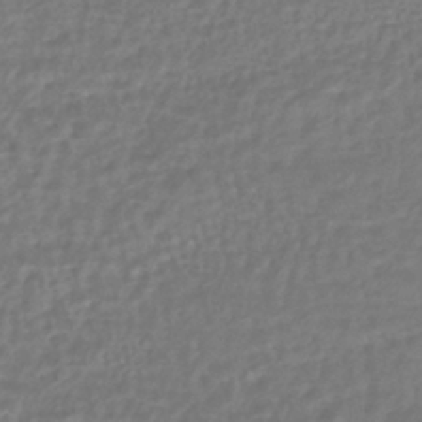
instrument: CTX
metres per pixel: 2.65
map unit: lHb
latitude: -43.5588
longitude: 70.3306
